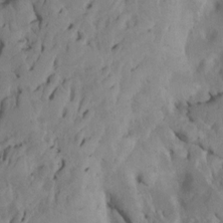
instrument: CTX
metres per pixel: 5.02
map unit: Htu
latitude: -7.1809
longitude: 145.0298
